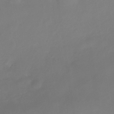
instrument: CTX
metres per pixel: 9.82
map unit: Nhe
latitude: -35.4454
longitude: -92.0444
